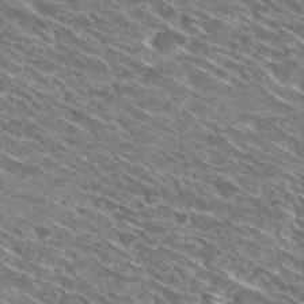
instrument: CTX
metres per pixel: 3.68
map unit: Hto
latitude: 30.1578
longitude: -44.9702
